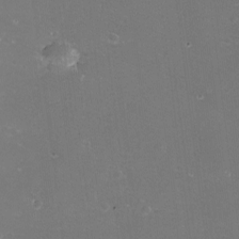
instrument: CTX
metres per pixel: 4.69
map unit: eHh
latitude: -11.7667
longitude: -61.9717
